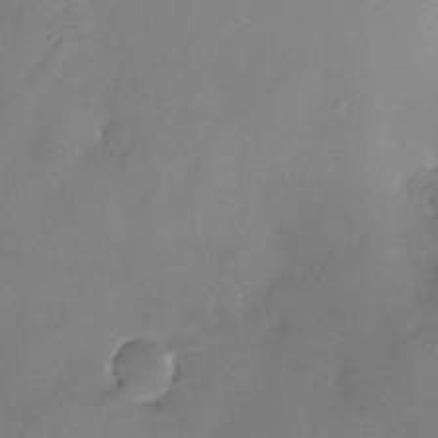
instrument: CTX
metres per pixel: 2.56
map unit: Nhe
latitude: -26.8030
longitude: -110.7246
